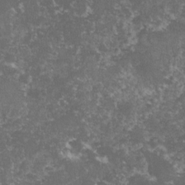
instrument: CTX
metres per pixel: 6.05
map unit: lHvf
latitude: -15.6911
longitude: -99.6316
